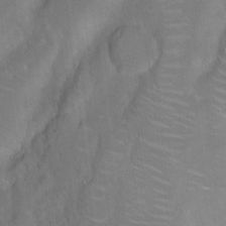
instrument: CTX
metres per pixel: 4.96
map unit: Nhu
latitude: 4.4979
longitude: -24.6679
